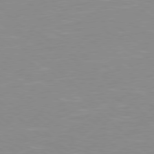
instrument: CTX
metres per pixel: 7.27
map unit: Hpe
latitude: 78.0444
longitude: -140.4223
